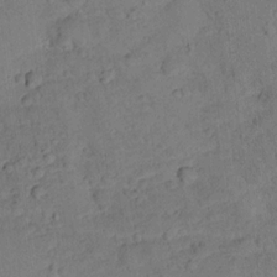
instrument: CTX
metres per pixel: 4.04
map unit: lHvf
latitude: 13.3104
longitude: 178.2361
